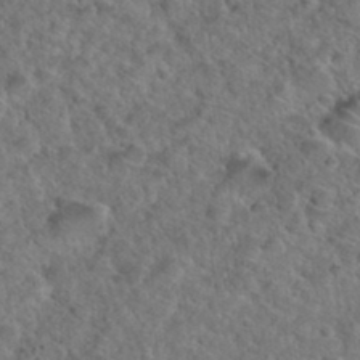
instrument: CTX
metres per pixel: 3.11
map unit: Hto
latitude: 35.1781
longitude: -49.4804
